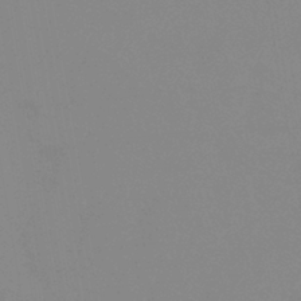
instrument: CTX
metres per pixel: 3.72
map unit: lHb
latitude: -40.1795
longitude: 76.8975
